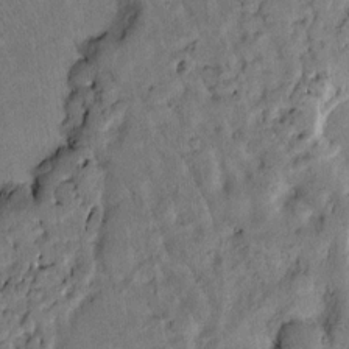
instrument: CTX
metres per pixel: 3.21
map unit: Htu
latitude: 3.0836
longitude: 179.1053
